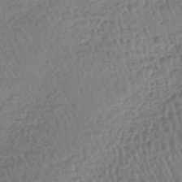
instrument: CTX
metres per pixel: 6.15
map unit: lHb
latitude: -43.8422
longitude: 67.6344
